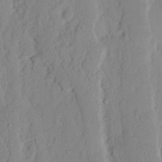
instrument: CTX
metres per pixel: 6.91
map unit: Nhu
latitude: 16.1956
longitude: -73.5938
